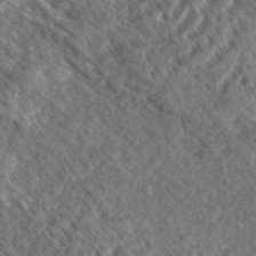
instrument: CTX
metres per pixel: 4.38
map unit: eHh
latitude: 37.0459
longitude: -138.3089
